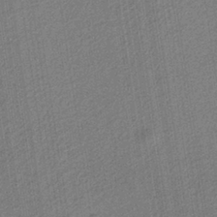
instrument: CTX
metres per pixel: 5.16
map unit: eAb
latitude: -38.4629
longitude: 51.9745
